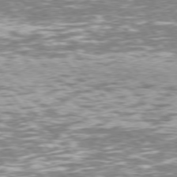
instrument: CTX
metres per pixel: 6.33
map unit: Hpe
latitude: 75.8205
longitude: -139.9528
